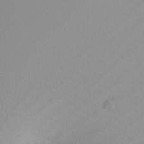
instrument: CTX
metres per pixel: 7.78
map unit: Nhu
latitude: -6.7652
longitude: -95.9717
